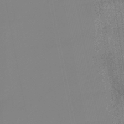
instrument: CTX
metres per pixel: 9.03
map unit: eHb
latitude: -48.4440
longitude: 85.4076
